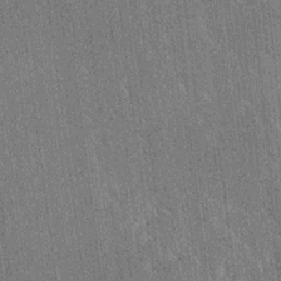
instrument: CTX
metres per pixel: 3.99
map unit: Ave
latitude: 20.4034
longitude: -137.4049
